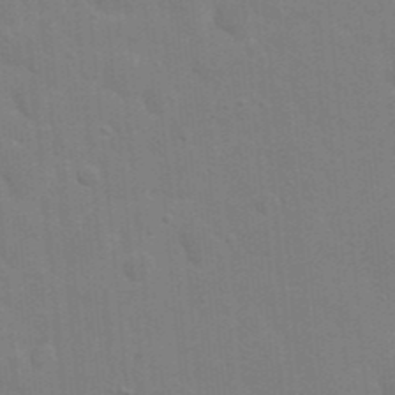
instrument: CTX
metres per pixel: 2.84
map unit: eHh
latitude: 20.0822
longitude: -63.8962
